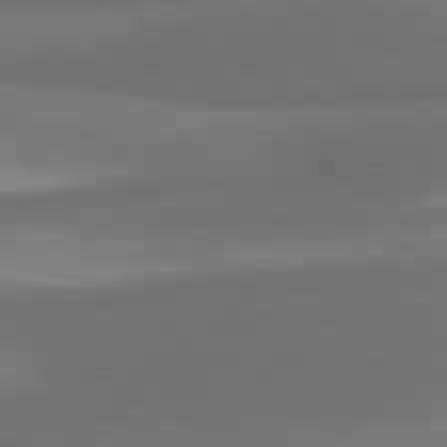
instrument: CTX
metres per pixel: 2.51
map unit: lApd
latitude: 81.2726
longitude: 138.9353
